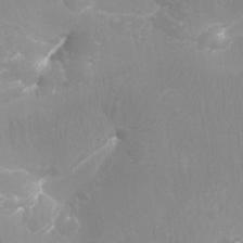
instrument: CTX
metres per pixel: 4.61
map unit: Aa
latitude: -12.5196
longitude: -67.9528
